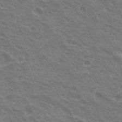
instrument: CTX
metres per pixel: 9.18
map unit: Nhu
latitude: 21.4238
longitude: -31.1215
